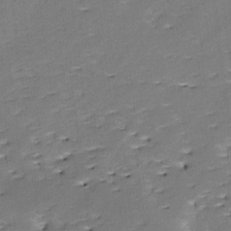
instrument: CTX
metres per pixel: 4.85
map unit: lAa
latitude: -10.8975
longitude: -125.1025
